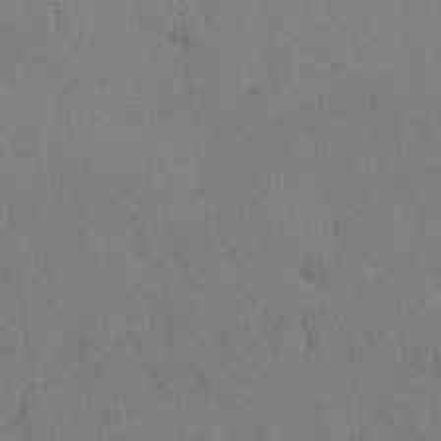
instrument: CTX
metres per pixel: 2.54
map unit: lAvf
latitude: -5.7666
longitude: -114.2333
